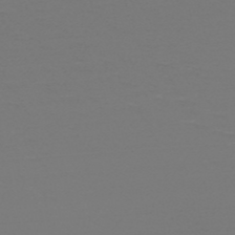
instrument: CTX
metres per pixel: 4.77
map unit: HNb
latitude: -51.6155
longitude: -43.7261
